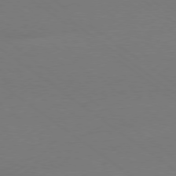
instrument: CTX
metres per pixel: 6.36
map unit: Ap
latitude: -78.9352
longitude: -98.3089
